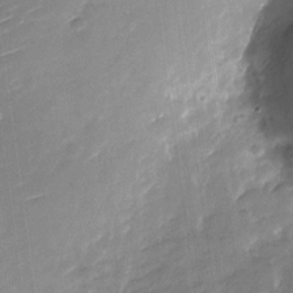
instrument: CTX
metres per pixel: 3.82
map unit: Nhu
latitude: -27.9745
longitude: -73.6694
